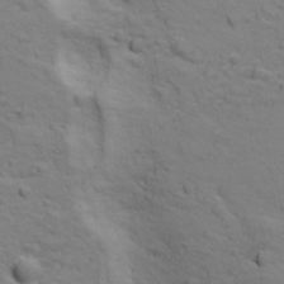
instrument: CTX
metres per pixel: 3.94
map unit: Ave
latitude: 18.4979
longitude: -132.8758
